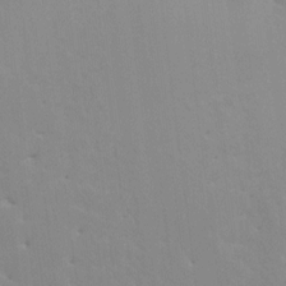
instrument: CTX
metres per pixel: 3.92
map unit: HNhu
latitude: 7.0836
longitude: -2.3278
